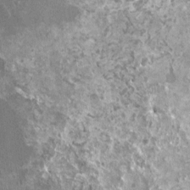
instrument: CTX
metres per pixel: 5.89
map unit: HNhu
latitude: 0.4601
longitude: 6.4062
